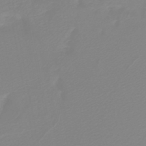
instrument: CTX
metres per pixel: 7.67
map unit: HNb
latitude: -45.1431
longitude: 55.0298
